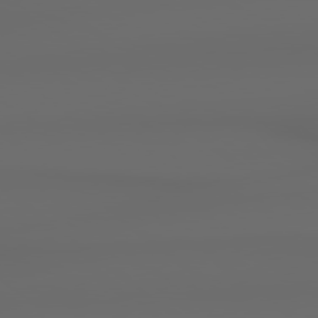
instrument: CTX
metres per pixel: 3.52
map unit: Hpe
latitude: 78.8380
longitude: -135.9717
